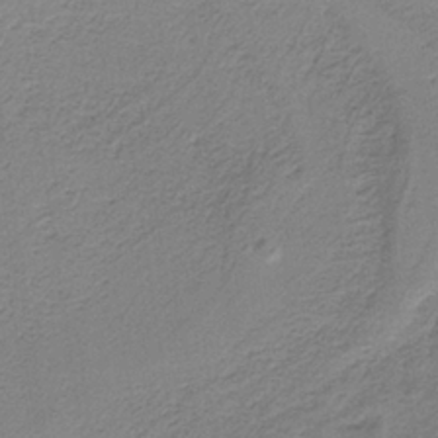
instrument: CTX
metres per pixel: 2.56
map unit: HNb
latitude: -34.9731
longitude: 58.7274
